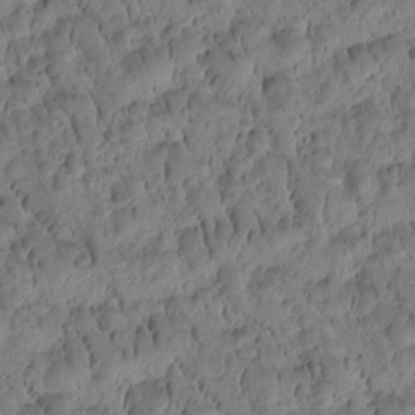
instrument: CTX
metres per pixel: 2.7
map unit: Htu
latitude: -3.0486
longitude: 171.7100
